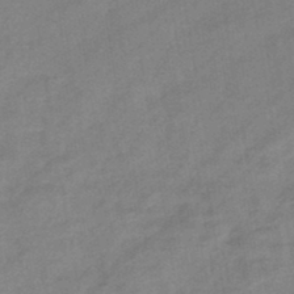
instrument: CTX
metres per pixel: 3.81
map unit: eHb
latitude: -44.6896
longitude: 85.1053
